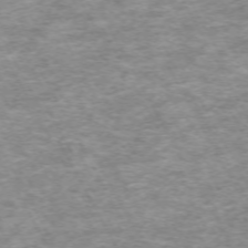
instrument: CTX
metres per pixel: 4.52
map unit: Hpe
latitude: -70.6141
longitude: 13.1053
